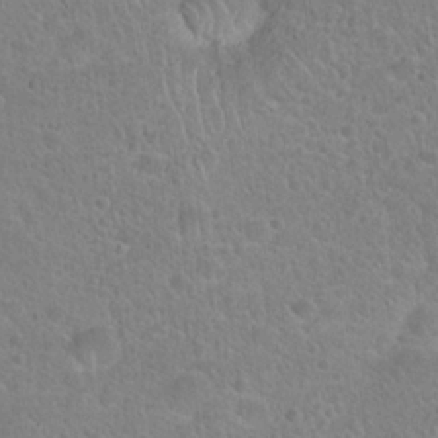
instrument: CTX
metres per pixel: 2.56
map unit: Hto
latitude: 21.6127
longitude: -51.5938
